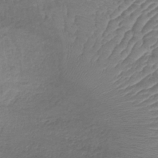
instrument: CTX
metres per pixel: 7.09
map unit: lHb
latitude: -37.9178
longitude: 68.0661
